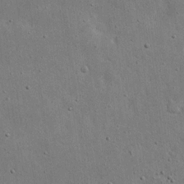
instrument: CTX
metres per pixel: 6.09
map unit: eHh
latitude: 20.1200
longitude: -71.8016
